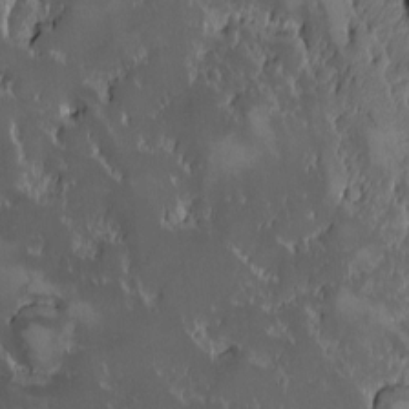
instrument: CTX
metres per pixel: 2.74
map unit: Ave
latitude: -10.0850
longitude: -116.9703
